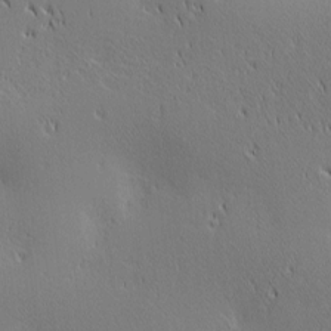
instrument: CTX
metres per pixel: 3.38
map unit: lAa
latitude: 2.5734
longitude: -117.5182
